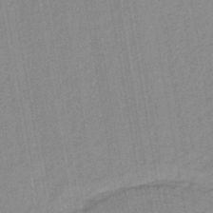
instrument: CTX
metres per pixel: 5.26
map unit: lHb
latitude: -41.8044
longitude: 62.8786
